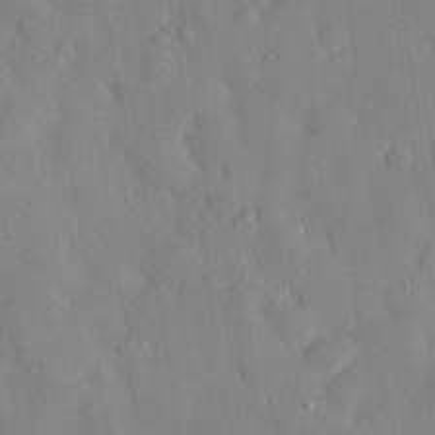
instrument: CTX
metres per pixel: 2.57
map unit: eHh
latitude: 28.8947
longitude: -78.1767
